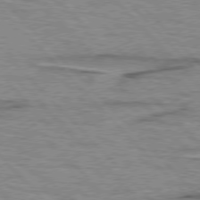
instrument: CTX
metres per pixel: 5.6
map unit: lApd
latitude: 76.7813
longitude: -77.5182
